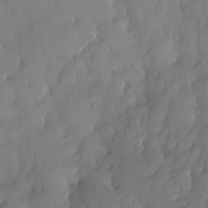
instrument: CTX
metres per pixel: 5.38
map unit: eHh
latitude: -23.2565
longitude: 15.7478
